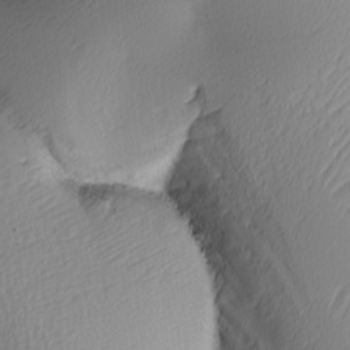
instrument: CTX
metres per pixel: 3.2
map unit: Ave
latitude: 2.5734
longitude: -111.3860
